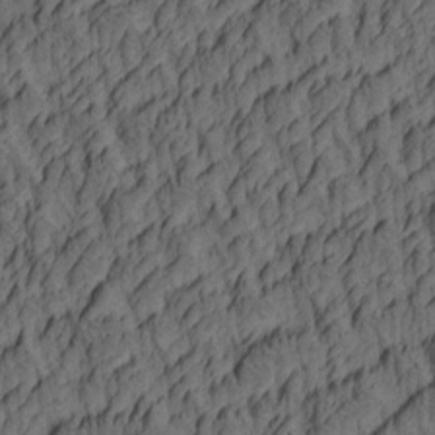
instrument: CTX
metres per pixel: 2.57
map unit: lAa
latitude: 4.4223
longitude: -115.0836
